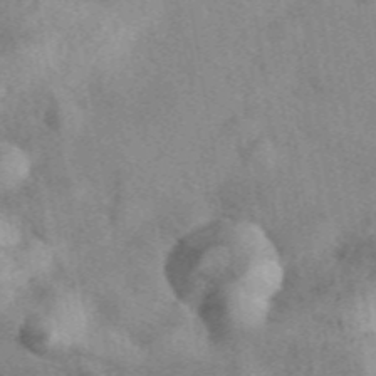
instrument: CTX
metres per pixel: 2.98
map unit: eAb
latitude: 40.2333
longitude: 109.6533
